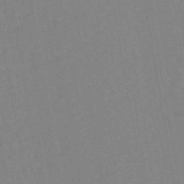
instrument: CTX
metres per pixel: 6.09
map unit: eHh
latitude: -42.9163
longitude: -31.7828
